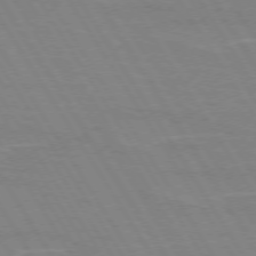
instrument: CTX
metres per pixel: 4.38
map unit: lApd
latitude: 73.0081
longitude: -56.3278
